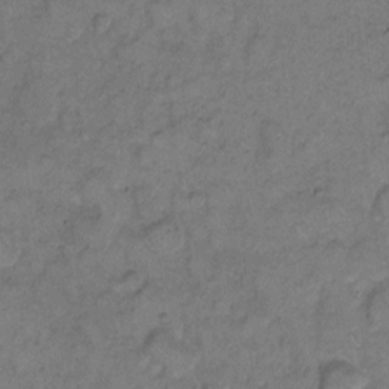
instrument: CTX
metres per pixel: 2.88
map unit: eHh
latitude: 8.7435
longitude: -63.2537
